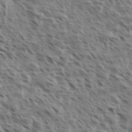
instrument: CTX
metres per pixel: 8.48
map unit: eHh
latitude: 35.4804
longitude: -138.9136
